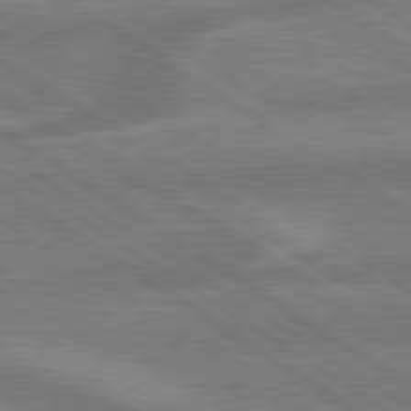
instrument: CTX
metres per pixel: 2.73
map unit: lApd
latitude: 79.4805
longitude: -165.3482
